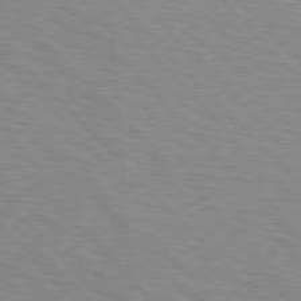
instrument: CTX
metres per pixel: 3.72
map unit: Hpe
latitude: 76.8569
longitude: -160.1955
